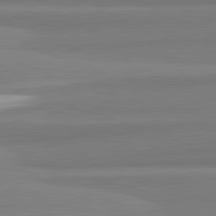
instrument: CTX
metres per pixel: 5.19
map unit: lApd
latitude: 82.3656
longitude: 172.5385
